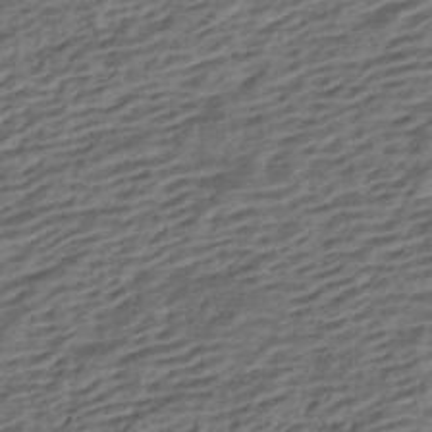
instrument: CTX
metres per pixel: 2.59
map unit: HNhu
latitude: -42.7085
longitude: 105.4832
